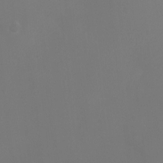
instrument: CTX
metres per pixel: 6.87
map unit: Ht
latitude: -3.7099
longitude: -18.9324
